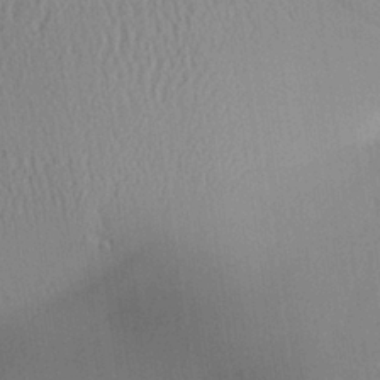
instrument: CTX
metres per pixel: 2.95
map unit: Aa
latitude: 25.7071
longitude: -134.1577
